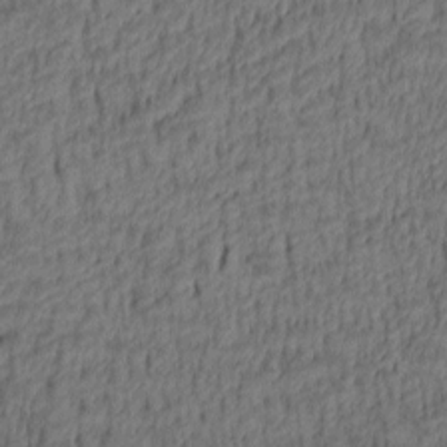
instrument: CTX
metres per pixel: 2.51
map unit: lAa
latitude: 4.6113
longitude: -114.8002
